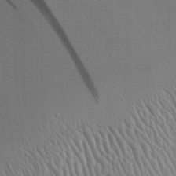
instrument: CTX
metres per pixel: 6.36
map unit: Aa
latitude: 31.8395
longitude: -142.5357
